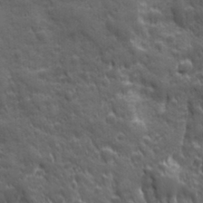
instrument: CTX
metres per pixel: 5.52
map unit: Ave
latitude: 19.2915
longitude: -133.2348
